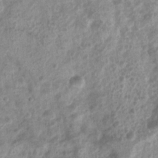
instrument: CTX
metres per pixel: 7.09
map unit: Nhu
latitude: 7.7261
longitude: -21.9339
